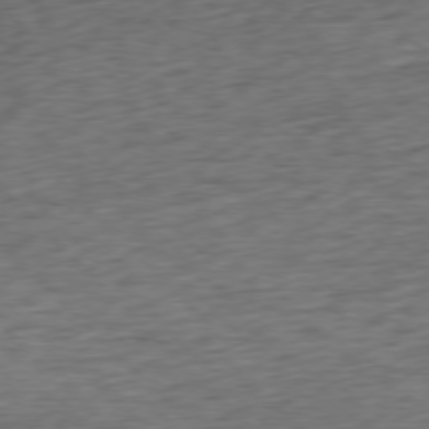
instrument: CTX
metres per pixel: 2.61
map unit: Ap
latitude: -78.1228
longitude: -72.3279
